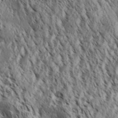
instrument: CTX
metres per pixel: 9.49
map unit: Aa
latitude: 30.6302
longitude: -137.8017
